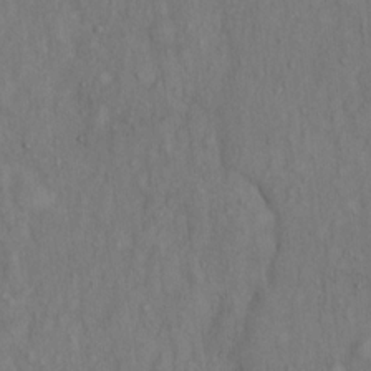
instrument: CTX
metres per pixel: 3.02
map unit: Hto
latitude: 13.8395
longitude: -58.0444
